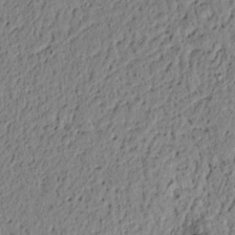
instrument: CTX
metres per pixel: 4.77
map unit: lAvf
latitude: 5.0269
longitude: 164.6708
